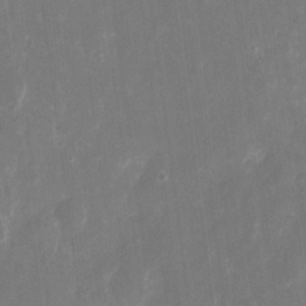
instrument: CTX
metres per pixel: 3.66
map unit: eHh
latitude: 8.8002
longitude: -71.1970
